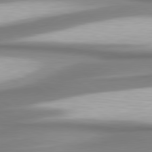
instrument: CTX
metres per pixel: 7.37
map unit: lApd
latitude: 80.5546
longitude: 178.6896
